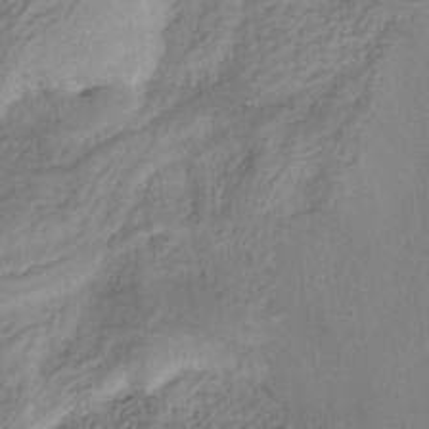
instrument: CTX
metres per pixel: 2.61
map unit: HNhu
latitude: -29.0487
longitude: 66.7652
